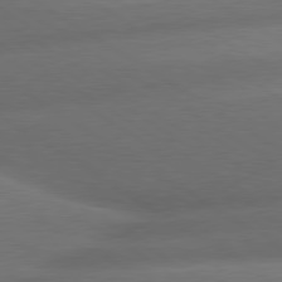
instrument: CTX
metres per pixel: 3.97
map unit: lApd
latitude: 79.7450
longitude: -154.7435
